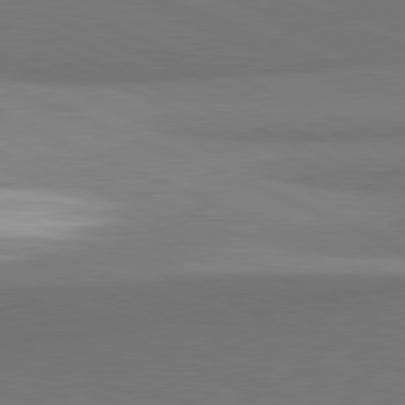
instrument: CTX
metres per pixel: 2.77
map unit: lApd
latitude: 81.9717
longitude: 153.1053
